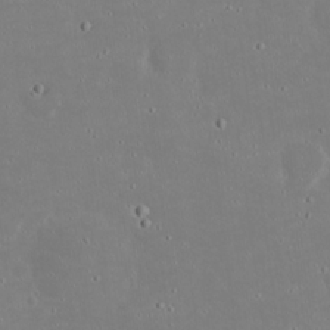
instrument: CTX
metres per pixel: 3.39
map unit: eHh
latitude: 19.9150
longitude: -72.6491
